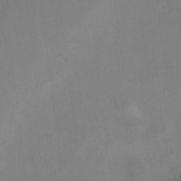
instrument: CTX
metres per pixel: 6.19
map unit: Nhu
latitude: -4.4062
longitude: -77.0458
